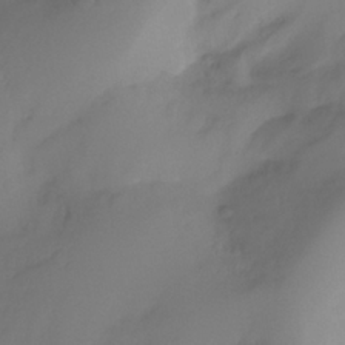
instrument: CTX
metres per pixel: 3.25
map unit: Ht
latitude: -16.4062
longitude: -50.5734
